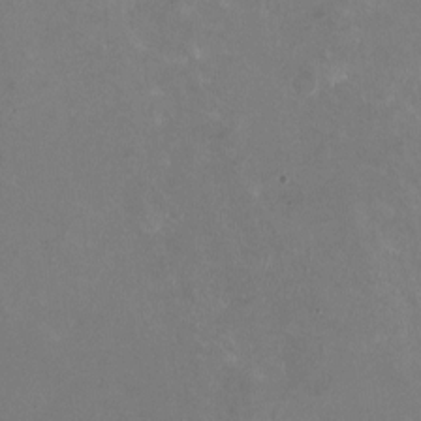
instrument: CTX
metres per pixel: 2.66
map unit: HNhu
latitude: -0.7464
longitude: -3.6505
